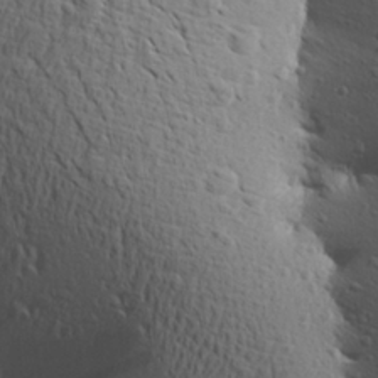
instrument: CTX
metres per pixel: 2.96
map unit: Aa
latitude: 26.9892
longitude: -144.1955
